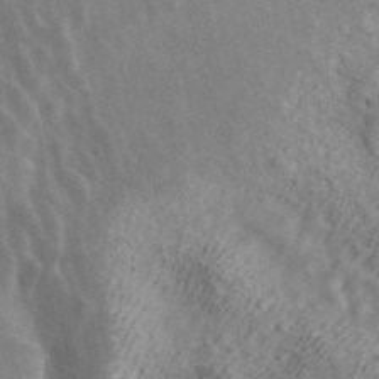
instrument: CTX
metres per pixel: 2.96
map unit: ANa
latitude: 41.7827
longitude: 16.5007
